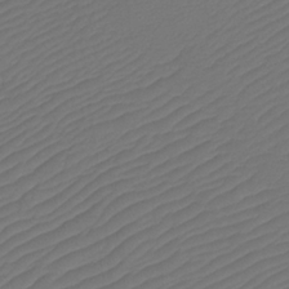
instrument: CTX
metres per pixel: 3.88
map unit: Htu
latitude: -11.3510
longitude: -71.4804
